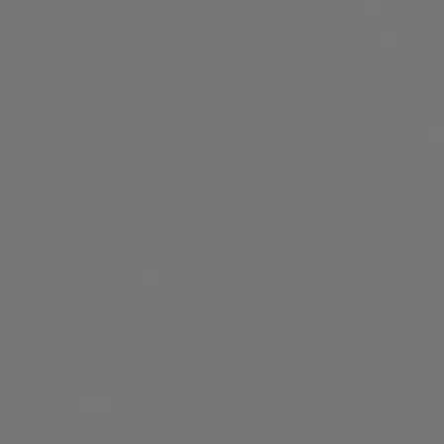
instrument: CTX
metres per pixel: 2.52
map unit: Hpe
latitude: 78.2901
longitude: 174.9352
